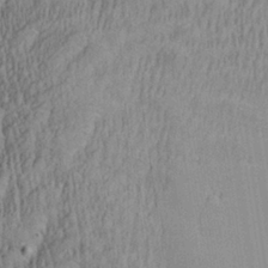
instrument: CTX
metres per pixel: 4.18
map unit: Aa
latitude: 27.7261
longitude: -135.9717
